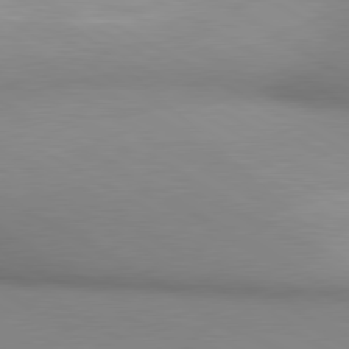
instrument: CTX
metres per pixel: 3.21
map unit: lApd
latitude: 80.4223
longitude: 135.8422
